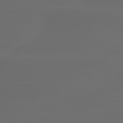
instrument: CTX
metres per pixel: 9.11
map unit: lApd
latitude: 80.4790
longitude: -118.9702
